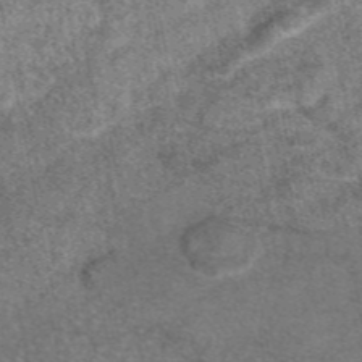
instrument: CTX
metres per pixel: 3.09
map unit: eAb
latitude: 47.1404
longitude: 106.4818
